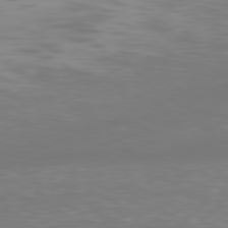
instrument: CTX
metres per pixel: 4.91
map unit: Hpe
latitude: 78.0255
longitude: -166.8380
